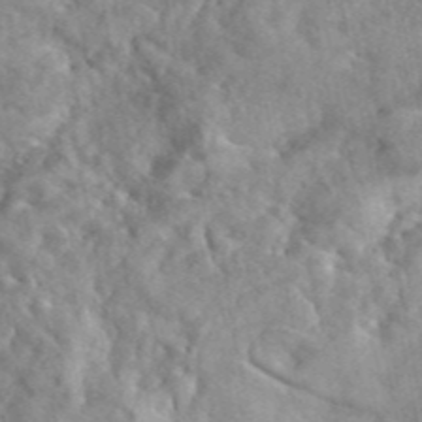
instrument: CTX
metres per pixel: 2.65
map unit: eAb
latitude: 45.6316
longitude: 128.1039
